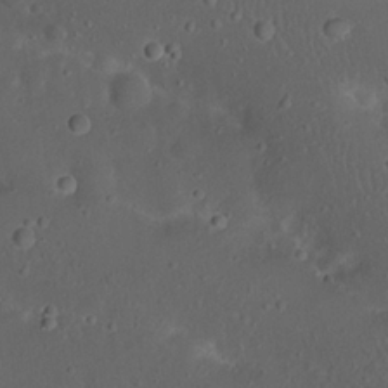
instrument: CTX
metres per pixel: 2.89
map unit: Nhu
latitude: 22.8002
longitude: -71.0080
